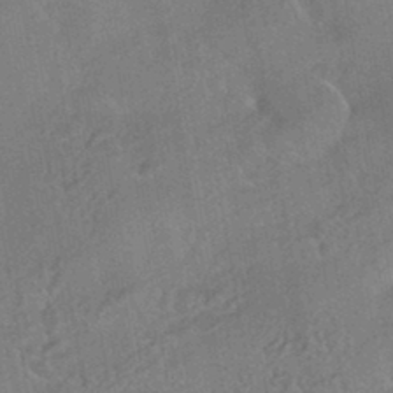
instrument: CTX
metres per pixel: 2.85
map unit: HNhu
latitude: -43.6532
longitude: 91.7856
